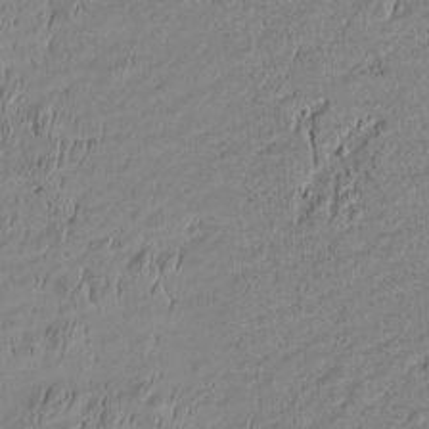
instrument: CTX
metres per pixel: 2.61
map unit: Htu
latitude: -5.8611
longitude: 176.5196
